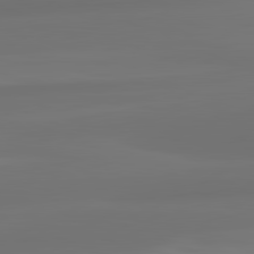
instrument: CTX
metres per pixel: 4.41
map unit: lApd
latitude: 82.1011
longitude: -172.7246
